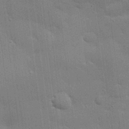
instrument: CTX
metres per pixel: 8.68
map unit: eHh
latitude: 29.4426
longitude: -82.8569
